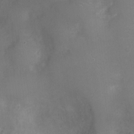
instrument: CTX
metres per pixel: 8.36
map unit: Ht
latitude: -4.0850
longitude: -15.7450
